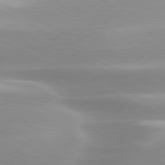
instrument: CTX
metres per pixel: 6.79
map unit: lApd
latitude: 79.7639
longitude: -120.8569
